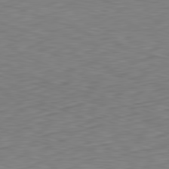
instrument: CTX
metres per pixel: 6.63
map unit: Hpe
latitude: -82.3873
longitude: 15.9745
